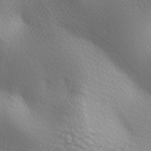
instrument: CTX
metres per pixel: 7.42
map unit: lAa
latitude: -5.6722
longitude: -122.0822
